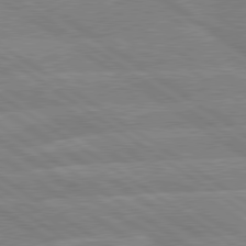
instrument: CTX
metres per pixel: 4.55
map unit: lApd
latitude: 79.4805
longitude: -132.5546
